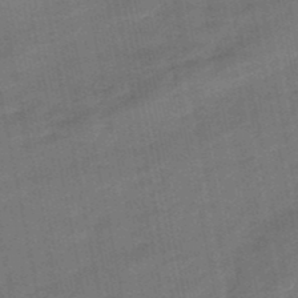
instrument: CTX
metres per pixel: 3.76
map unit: lHb
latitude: -49.3699
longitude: 78.2361
